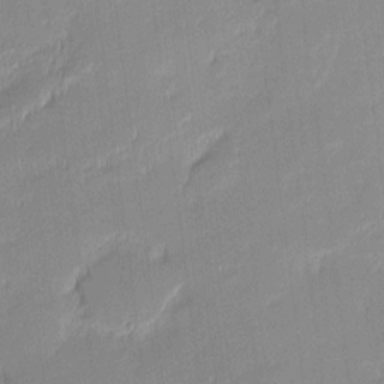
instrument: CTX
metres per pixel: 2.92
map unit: eHh
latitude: -2.5762
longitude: -82.1011
